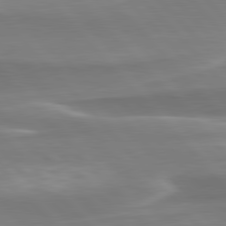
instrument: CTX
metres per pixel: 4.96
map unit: lApd
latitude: 79.8395
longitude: -114.3467
